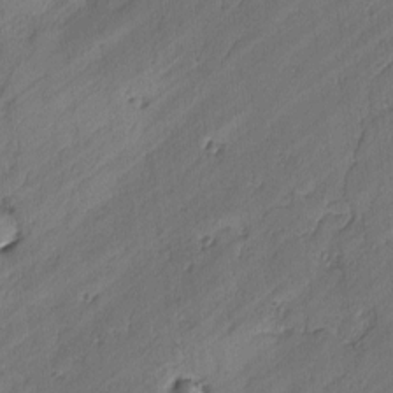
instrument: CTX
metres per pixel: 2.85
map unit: lAvf
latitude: -2.3117
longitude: -105.8962
